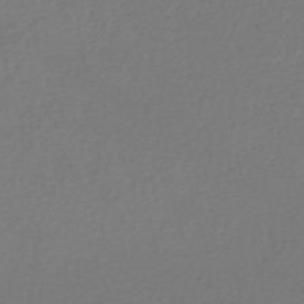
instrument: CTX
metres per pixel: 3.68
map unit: HNhu
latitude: -47.2943
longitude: 103.0109
